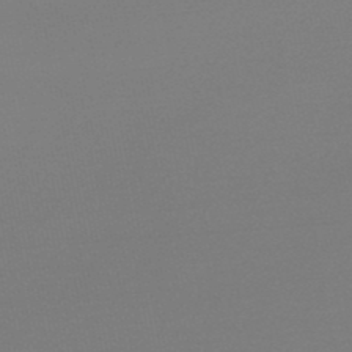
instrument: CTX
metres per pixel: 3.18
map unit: lHb
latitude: -48.6519
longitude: 65.5588
